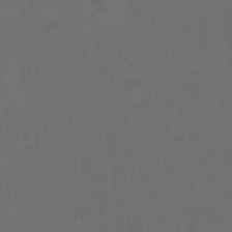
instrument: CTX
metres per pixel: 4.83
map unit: Hto
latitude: 0.0822
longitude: -33.4804
